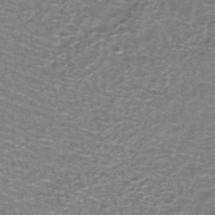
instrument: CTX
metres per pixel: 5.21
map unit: lHb
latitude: -43.8611
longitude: 54.3684
